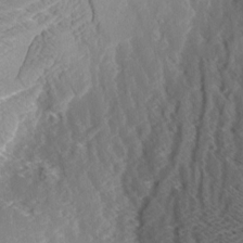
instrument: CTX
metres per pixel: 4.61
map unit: Aa
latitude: 8.8191
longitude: -135.3670
